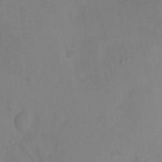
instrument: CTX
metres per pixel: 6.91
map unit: HNhu
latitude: 6.4412
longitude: -3.3292
